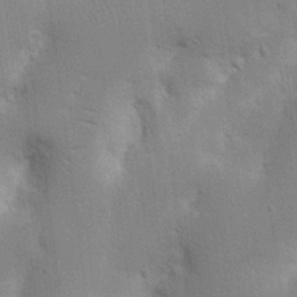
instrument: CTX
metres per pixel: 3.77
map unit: Nhu
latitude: 16.8569
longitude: -74.8380
